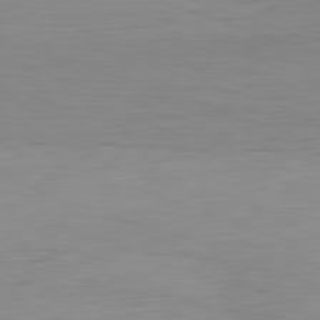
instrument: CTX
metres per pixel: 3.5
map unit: Hpe
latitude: -82.2361
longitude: 10.1228
